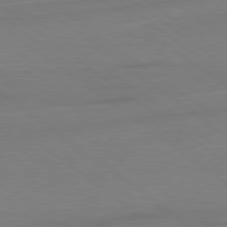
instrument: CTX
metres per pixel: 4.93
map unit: lApd
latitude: 78.9325
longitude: -141.9528
